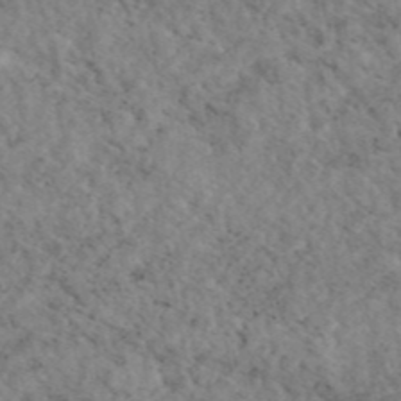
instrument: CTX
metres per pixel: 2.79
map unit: eAb
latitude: 44.7435
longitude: 114.7085
